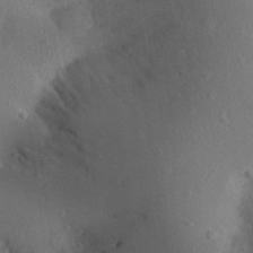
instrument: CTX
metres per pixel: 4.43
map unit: Aa
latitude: 28.9891
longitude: -145.2348
